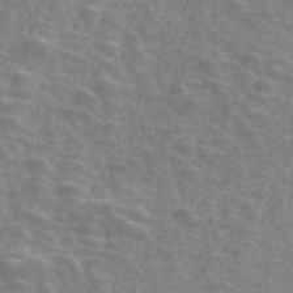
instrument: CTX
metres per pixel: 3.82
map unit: ANa
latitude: 45.6694
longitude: 37.8989
